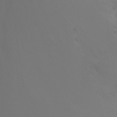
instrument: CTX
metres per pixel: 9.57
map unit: Nhu
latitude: -14.7841
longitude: -53.0648
